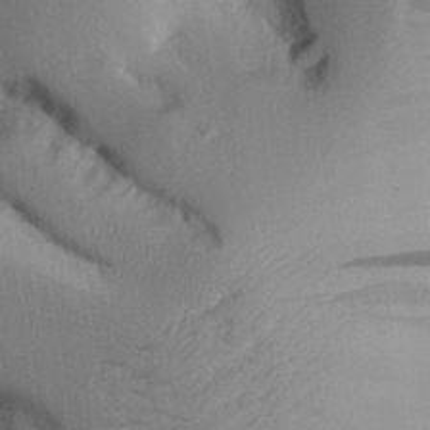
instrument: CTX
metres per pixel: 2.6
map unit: Aa
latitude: 26.5168
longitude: -129.7638
